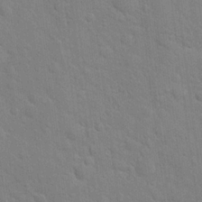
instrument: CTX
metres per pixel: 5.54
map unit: Hto
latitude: 20.6869
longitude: -51.8772
